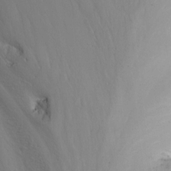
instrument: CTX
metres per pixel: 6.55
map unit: Nhu
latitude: -6.6518
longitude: -66.2144
